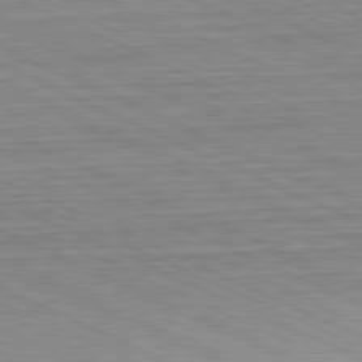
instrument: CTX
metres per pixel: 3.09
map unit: Hpe
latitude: -81.8045
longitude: 10.5385
